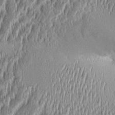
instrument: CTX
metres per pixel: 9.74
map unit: Aa
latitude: 8.7813
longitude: -130.5735
